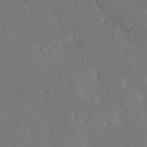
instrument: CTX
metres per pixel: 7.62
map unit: Ave
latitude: 18.8947
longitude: -137.4805
